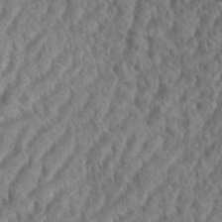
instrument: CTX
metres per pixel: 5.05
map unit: eHh
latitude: 37.2726
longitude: -137.8017
